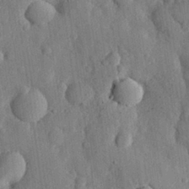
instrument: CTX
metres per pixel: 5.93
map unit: eHh
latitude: 27.9339
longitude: -79.2915
